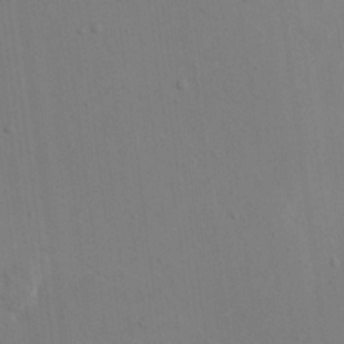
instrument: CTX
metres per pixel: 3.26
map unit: eHh
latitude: 17.0458
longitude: -67.1592
